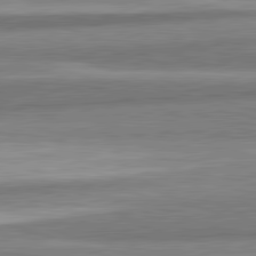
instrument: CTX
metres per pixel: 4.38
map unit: lApd
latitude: 82.2333
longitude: 178.8219
